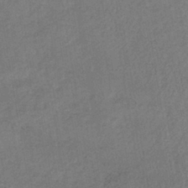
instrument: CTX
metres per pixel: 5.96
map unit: lHb
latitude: -38.8408
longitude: 72.8408
